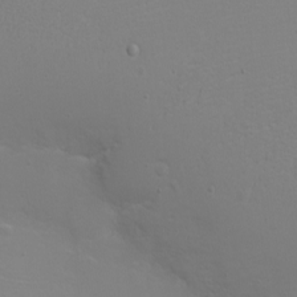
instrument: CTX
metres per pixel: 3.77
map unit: eHh
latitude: -6.5951
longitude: -79.3482
